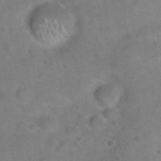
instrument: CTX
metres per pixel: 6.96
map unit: Hto
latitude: 21.2915
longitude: -49.8205
